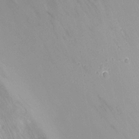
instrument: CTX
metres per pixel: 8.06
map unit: Nhu
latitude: -11.4643
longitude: -33.9150
